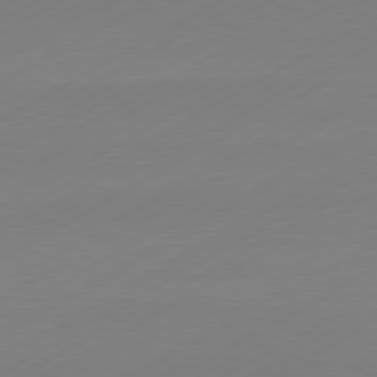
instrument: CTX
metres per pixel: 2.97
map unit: Hpe
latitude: -81.4266
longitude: 14.1417
